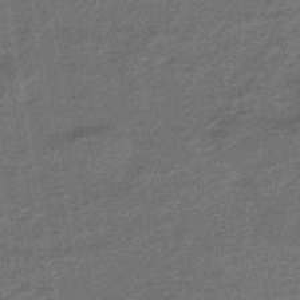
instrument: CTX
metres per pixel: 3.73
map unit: eHb
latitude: -45.6533
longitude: 88.7085
